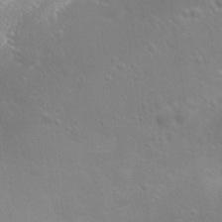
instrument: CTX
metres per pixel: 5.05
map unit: eHh
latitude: 31.2348
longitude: -58.4790
